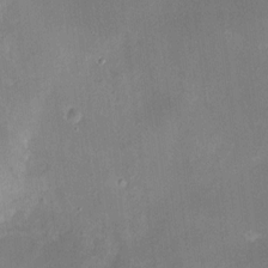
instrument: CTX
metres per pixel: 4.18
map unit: HNhu
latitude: 6.9514
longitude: 3.2375
